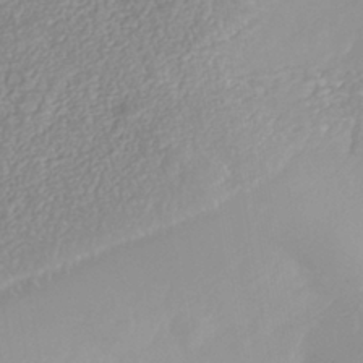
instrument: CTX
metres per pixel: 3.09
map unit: Nhe
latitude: -41.2565
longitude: -110.3090
